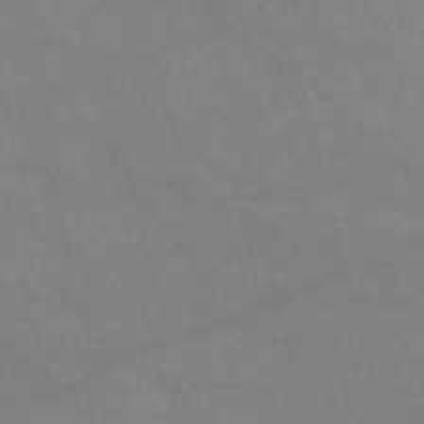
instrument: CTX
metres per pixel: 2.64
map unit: HNb
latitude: -53.1998
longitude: -37.3671
